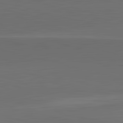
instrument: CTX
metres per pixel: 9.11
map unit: lApd
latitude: 83.6693
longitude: -132.8758
